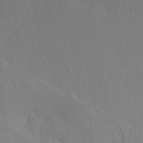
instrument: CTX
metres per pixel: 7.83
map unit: ANa
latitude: 40.8380
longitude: 54.1606
